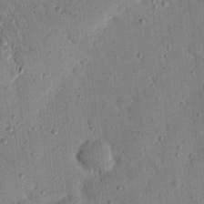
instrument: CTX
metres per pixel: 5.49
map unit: Nhu
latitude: 18.7057
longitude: -78.1956
